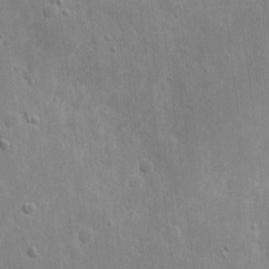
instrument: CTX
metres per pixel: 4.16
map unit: eHh
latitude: 7.2915
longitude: -72.2901
